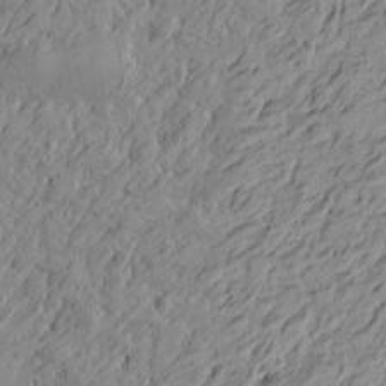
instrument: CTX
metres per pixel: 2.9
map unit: Htu
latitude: -4.0283
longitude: -176.7246
